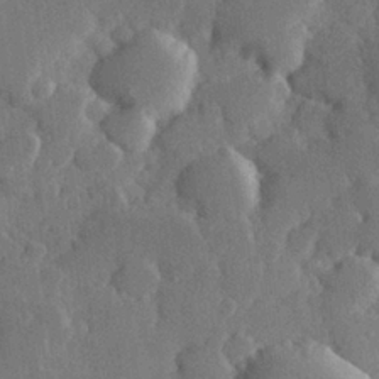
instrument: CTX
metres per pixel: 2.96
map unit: Hve
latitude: 25.7071
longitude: 150.1606
